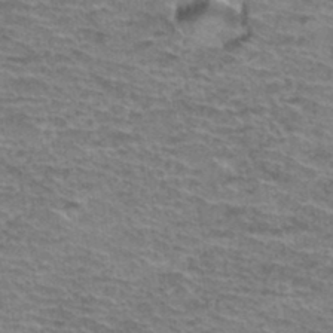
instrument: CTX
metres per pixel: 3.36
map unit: Hto
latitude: 36.9325
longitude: -43.6127
